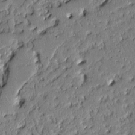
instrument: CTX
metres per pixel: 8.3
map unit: Aa
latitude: 10.8758
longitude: -128.8758
